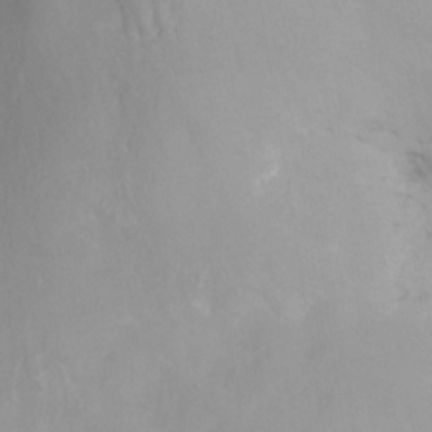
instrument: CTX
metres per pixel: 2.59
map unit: Nhu
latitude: -12.7274
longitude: -64.5735
